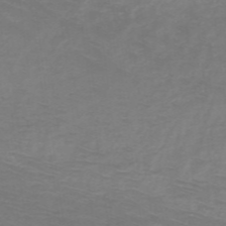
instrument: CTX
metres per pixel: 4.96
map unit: HNb
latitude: -49.0109
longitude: -45.6505
